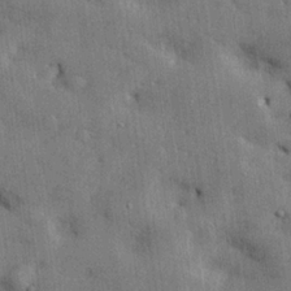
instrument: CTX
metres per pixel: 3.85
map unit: lHvf
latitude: 23.9906
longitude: 143.3131
